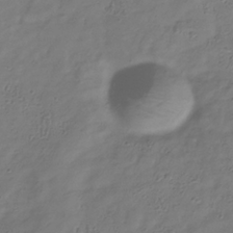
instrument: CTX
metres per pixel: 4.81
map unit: Hve
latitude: -34.1039
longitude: 90.7275
